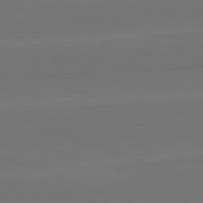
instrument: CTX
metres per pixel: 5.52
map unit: lApd
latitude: 82.6490
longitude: 165.0109
